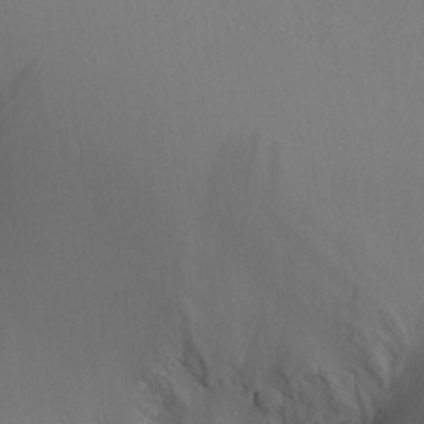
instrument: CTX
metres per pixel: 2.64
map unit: Aa
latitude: 26.0822
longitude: -136.8569
